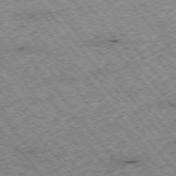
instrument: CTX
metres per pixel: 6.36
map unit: Hpe
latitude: -75.2187
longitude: 5.2376
